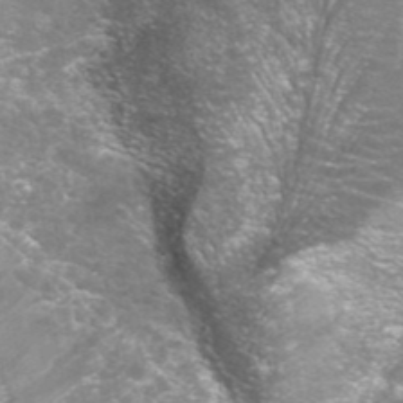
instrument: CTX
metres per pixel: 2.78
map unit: ANa
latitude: 42.4790
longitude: 25.1242
